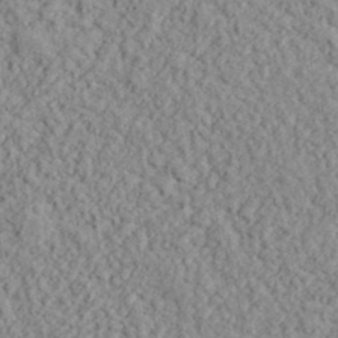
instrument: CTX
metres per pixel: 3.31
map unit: lHvf
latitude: 38.4223
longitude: -90.6679
